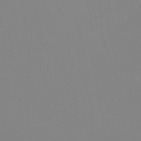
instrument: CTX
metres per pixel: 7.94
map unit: Ht
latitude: -14.4251
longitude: -53.2348
